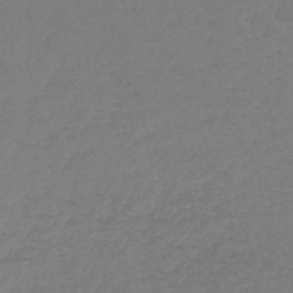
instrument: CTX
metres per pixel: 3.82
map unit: lHb
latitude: -44.6896
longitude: 59.9745
